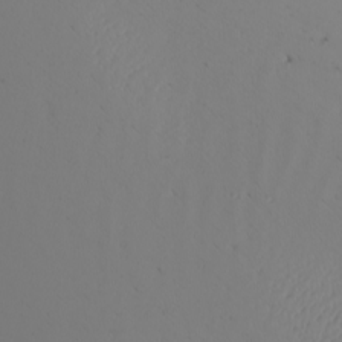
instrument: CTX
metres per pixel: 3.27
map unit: Nhu
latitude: -6.4818
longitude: -93.3481
